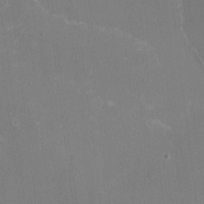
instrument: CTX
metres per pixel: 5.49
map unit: HNhu
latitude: -2.2550
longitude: -7.3860
